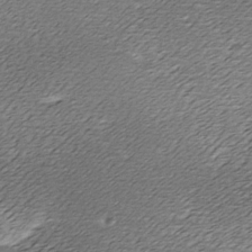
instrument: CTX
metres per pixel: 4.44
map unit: Ave
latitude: -7.5210
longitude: -123.4048
